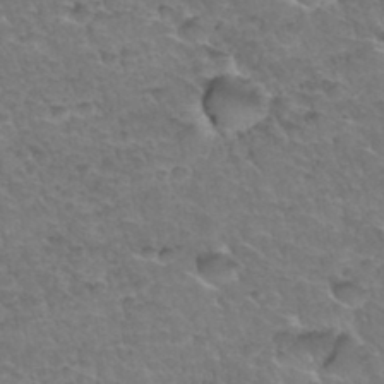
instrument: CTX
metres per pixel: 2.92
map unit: Hto
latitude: 35.1592
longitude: -46.9514
